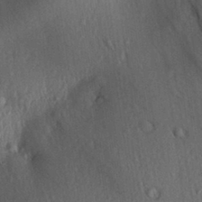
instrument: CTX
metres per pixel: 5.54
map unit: Aa
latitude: 30.0633
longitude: -137.1403
